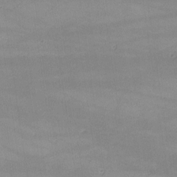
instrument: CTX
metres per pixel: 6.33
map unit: lHvf
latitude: -10.0283
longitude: -101.6505
